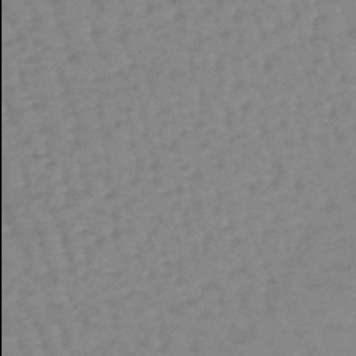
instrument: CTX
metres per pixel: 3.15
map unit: eHb
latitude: -46.1605
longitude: 82.0094
